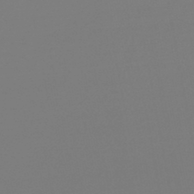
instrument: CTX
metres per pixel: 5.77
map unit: lHb
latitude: -45.9745
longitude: 75.8990
